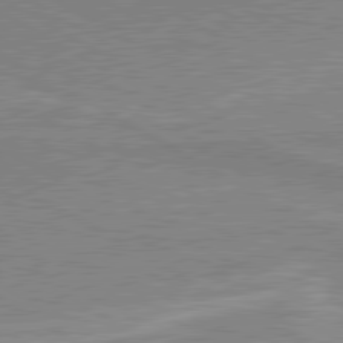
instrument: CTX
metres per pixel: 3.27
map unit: lApd
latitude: 80.4790
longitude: 142.7463
